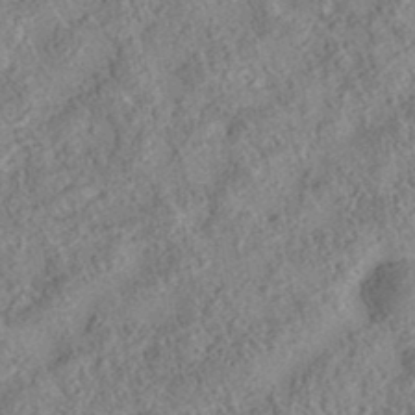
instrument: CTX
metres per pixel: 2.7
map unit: eAb
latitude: 36.3845
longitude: 113.5210
